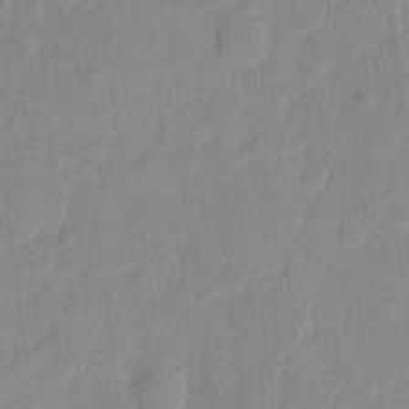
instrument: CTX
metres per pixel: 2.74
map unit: eHh
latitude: 6.1011
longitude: -72.5168
